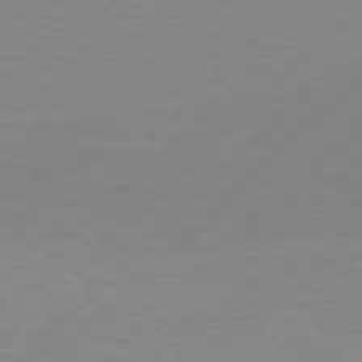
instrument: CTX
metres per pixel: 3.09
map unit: Hpe
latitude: 77.2159
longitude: -131.7072
